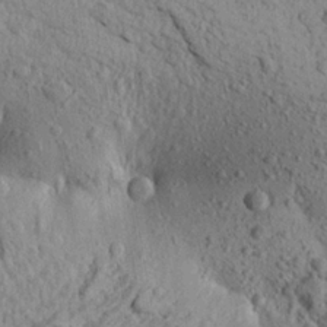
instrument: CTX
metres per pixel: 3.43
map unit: Aa
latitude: 20.6680
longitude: -149.5182
